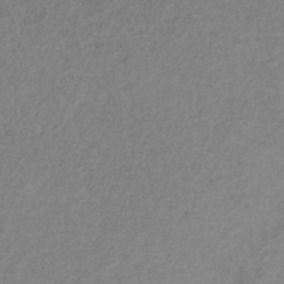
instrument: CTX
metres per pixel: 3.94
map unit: HNb
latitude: -33.1998
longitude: 56.4440
